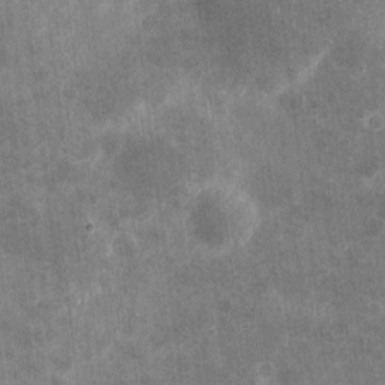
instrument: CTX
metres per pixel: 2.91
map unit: eHh
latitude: 4.4412
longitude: -71.6694
